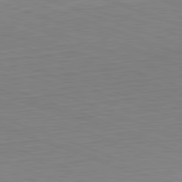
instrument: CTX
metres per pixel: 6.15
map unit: Hpe
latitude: -82.5574
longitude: 13.1431
